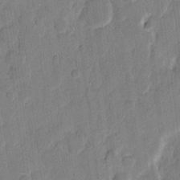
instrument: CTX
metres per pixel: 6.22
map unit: eHh
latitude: 10.8569
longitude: -65.8205
